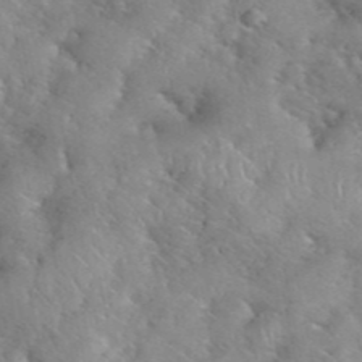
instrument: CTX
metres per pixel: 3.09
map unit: eHh
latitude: 40.2144
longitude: -56.7057
